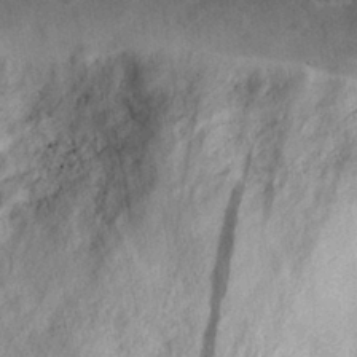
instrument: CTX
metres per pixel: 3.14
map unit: eHh
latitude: 30.2712
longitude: -71.9150
